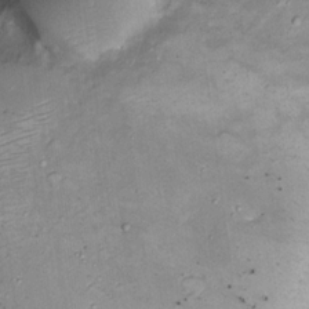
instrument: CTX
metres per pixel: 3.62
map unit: Hto
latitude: 16.7435
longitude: -59.4426
